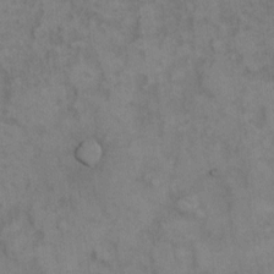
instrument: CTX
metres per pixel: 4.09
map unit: eHh
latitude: 9.2726
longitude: -63.2159
